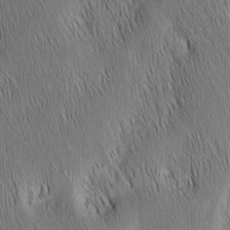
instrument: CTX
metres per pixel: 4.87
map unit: Nhu
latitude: -6.9919
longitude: -152.2901
